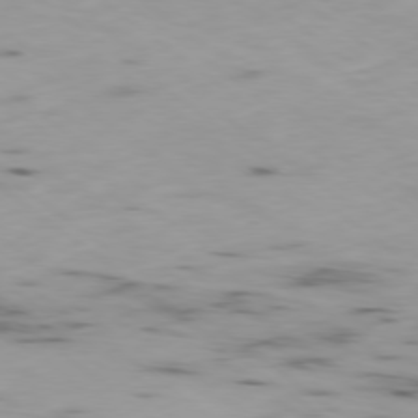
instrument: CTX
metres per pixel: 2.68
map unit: Ap
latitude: -78.9730
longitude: -73.5183
